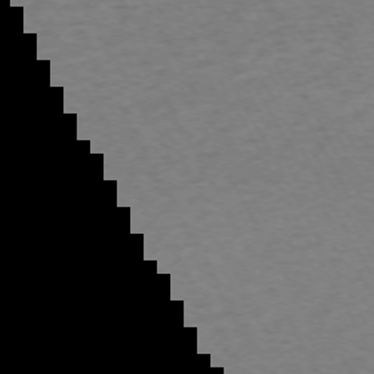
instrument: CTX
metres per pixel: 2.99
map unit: Ap
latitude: -72.4629
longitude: -69.8961
